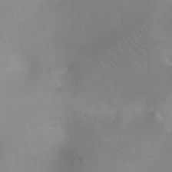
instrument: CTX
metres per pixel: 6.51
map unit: Ht
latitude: -5.0108
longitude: -28.7813
